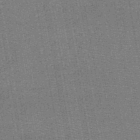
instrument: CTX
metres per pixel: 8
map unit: HNb
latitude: -49.1809
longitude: -40.9513
